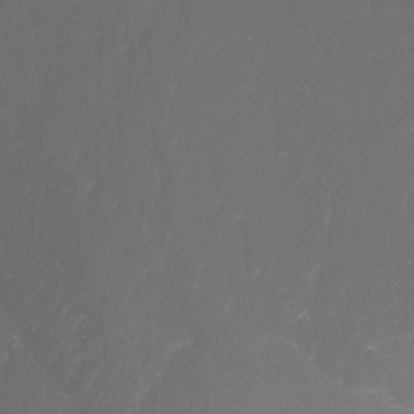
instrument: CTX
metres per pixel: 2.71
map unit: Nhu
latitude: -7.5021
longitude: -71.1214
